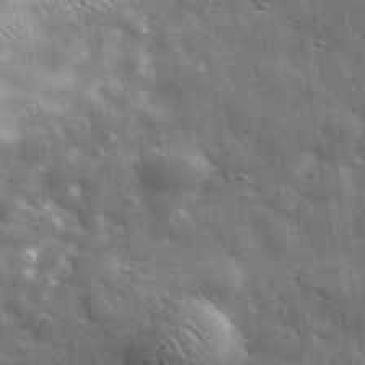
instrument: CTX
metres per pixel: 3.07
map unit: lHvf
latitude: 34.4979
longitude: -87.8772
